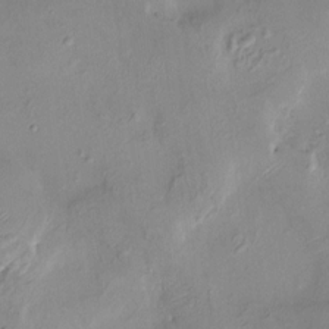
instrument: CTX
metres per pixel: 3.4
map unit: HNhu
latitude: 8.1200
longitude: -1.3292
